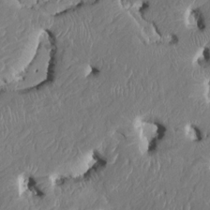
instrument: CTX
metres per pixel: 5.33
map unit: HNhu
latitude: 5.8394
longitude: -5.1025
